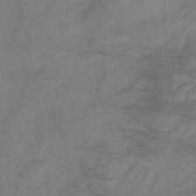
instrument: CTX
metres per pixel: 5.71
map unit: HNb
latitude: -33.4455
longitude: 64.5952
